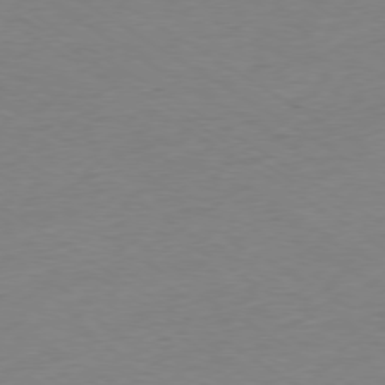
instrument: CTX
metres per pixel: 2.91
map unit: Ap
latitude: -78.3495
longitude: -58.2523
